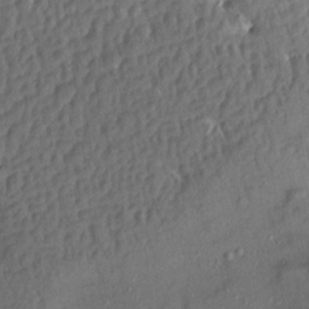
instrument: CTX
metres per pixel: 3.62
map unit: Aa
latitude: 13.5371
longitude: -144.1200
